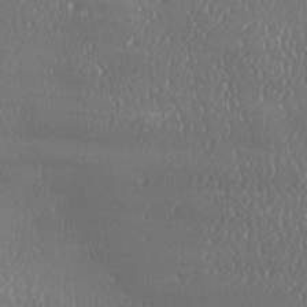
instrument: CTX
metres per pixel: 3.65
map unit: lAa
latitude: -8.5007
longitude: -128.6490
